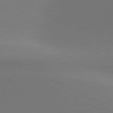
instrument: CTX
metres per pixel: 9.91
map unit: lApd
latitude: 81.3293
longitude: 146.4062
